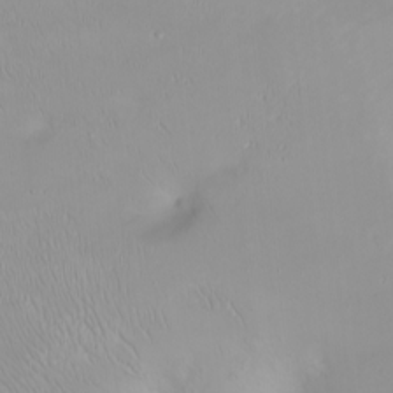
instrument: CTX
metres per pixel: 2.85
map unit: Ht
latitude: -0.7653
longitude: -61.1781
